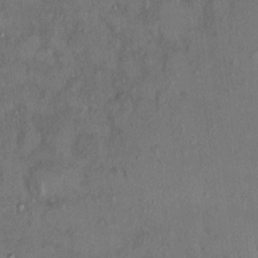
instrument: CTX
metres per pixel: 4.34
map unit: HNhu
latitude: 4.0822
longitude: 7.2187
